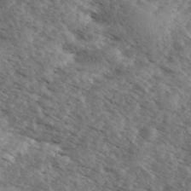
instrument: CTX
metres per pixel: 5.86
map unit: eHh
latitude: 35.1403
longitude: -140.4601
